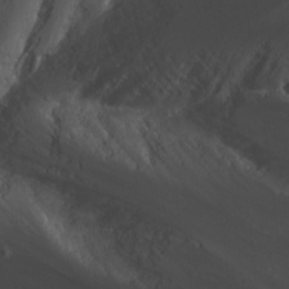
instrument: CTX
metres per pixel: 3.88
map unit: Nhu
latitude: -0.7464
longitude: -80.1200
